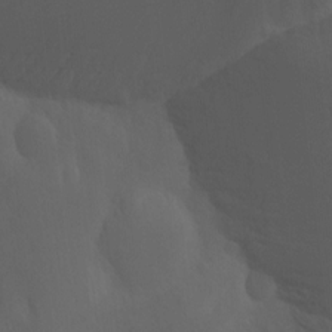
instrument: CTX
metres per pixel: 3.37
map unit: Aa
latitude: -13.1242
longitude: -68.6302
